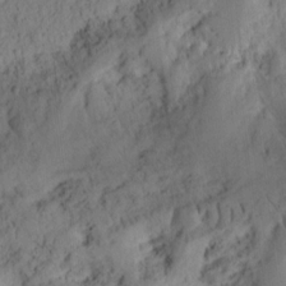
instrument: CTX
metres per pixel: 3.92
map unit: Ht
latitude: 9.8395
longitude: -74.6491
